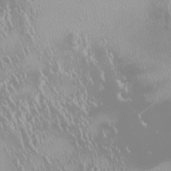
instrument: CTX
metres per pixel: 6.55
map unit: HNhu
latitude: -1.9556
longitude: 11.6533
